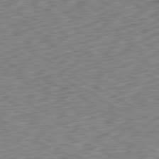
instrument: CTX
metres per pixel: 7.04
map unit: Ap
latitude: -80.7652
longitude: -69.5182
